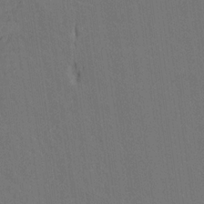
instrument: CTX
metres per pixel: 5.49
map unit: lAvf
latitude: 15.2726
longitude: -127.1214
